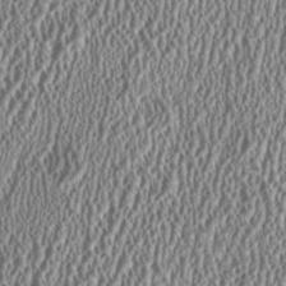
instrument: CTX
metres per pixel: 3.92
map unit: HNhu
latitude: 0.3089
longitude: 0.5196
